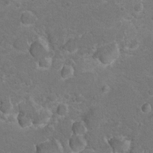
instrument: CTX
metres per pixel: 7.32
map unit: Hto
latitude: 8.8191
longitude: -30.7436
